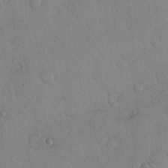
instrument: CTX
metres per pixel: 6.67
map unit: Hto
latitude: 13.0459
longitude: -56.3278
